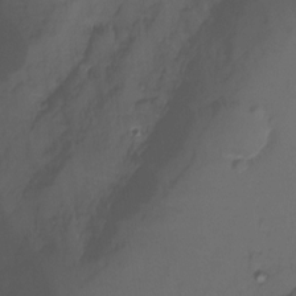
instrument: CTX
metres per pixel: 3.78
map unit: Ht
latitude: -15.5022
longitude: -51.8772
